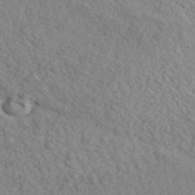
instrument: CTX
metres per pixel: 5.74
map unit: ANa
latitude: 41.7827
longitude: 52.5762
